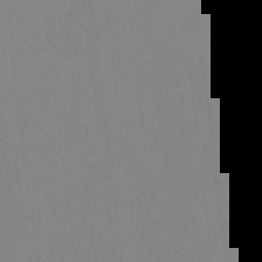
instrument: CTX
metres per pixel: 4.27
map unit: Ht
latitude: -9.0297
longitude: -34.6868
